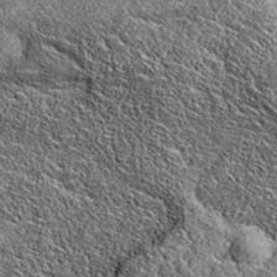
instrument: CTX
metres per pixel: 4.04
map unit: eAb
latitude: 36.8758
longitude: 110.1228
